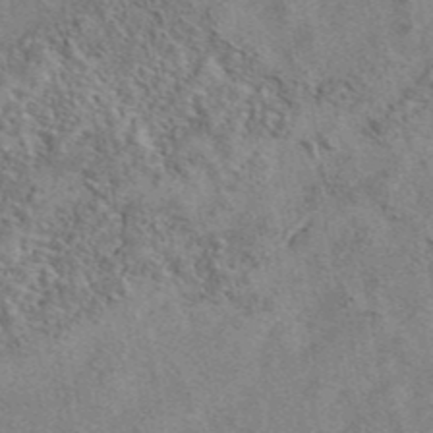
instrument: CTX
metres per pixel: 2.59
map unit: eAb
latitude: 41.8961
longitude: 110.6140
